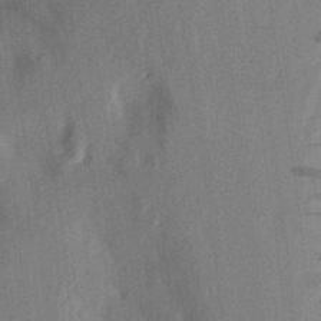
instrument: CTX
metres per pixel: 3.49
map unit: Aa
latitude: 23.6316
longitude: -150.6868
